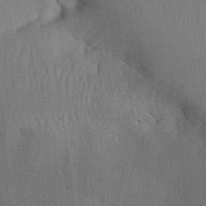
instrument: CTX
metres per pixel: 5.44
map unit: Aa
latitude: 30.0822
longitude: -142.0255
